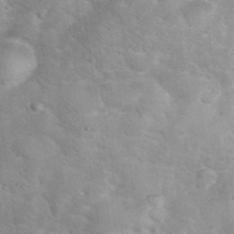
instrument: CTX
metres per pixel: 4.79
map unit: eHh
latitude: 37.0648
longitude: -66.2522
